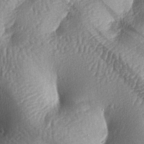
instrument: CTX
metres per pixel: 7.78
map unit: lAa
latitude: -6.8597
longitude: -126.9514
